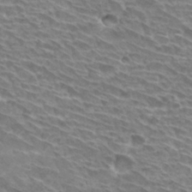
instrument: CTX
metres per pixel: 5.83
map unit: Hto
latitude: 30.6680
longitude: -42.2334
